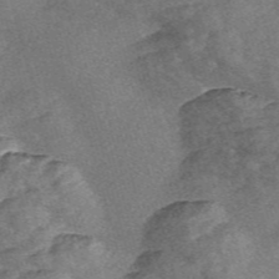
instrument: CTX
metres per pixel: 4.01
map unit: Nve
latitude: -57.3132
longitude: 57.7288
